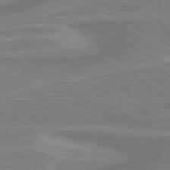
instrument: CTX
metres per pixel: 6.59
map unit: lApd
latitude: 81.0458
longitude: 173.2376
